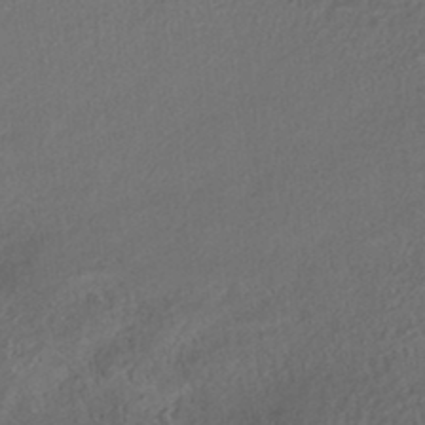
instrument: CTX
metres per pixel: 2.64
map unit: HNhu
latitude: -42.2361
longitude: 103.3132
